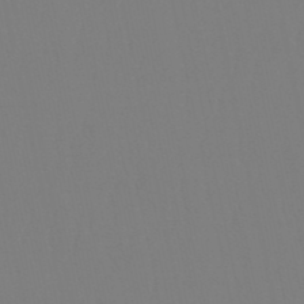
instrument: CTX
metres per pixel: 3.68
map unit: eHb
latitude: -50.6896
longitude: 73.4832
